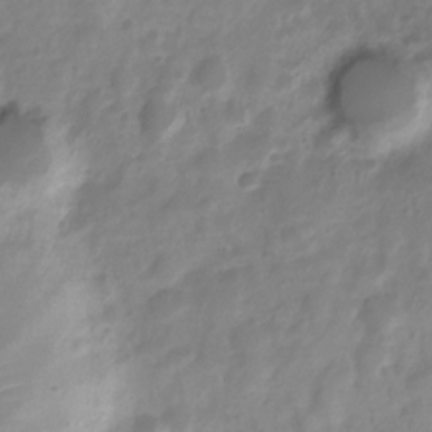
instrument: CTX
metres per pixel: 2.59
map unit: Nve
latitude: -20.5573
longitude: 108.1228
